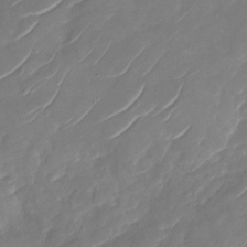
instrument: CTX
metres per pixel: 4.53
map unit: Nhu
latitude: -29.6533
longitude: -72.3090
